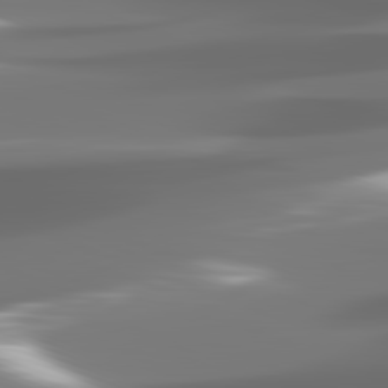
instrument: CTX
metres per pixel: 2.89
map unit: lApd
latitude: 81.9150
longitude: -144.9325
